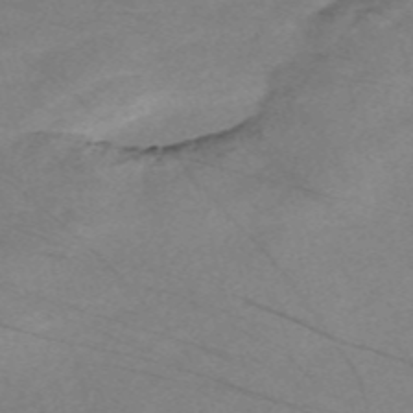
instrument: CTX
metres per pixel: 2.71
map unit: Nve
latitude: -58.4628
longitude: 61.5588
